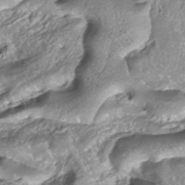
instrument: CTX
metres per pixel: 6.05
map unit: ANa
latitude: -37.8800
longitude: 97.5966
